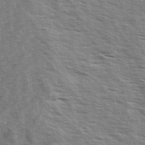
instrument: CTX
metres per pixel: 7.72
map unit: Ave
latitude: 14.6302
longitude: -103.1403
